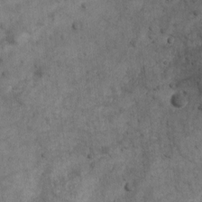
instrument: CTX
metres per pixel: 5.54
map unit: Ave
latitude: 17.1781
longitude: -133.5371
